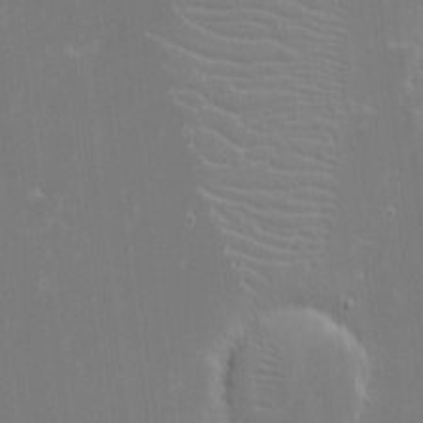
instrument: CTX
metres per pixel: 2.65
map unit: eHh
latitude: -2.9541
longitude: -86.0633
